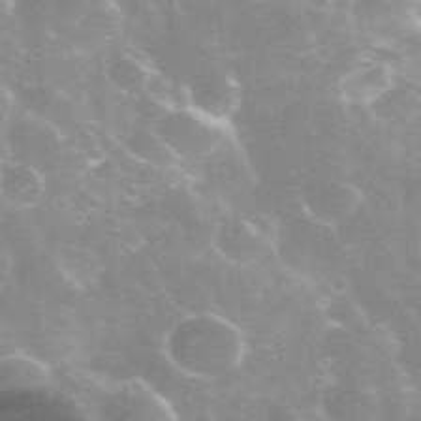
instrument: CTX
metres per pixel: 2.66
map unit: eHh
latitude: 35.9906
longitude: -59.5938
